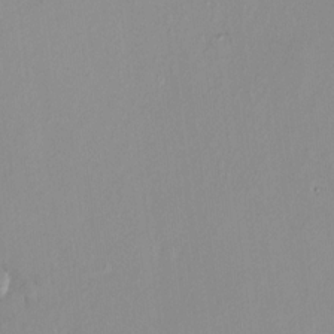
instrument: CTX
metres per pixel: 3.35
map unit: HNhu
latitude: 6.7624
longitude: 1.4266
